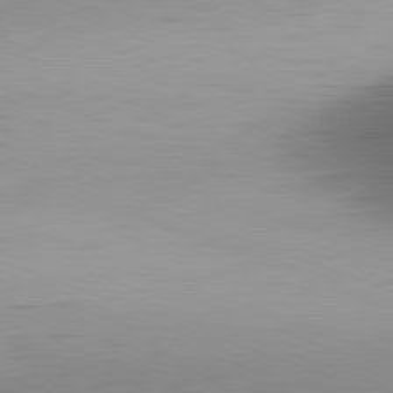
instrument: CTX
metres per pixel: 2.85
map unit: Hpe
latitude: -81.9556
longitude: 9.6155
